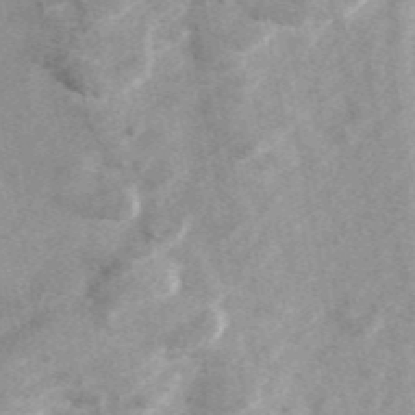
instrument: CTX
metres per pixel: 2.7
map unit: ANa
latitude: 45.9150
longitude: 50.3495
